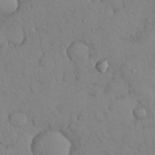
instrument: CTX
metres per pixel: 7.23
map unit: Nhu
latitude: 28.4979
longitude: -70.5735
